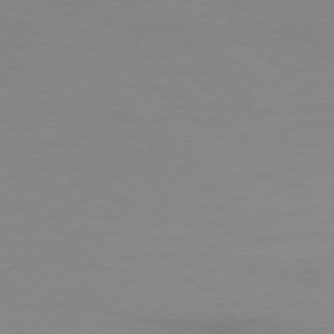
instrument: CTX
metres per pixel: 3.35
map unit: Ap
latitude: -77.7478
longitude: -70.1767
